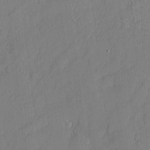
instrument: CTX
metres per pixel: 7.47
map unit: eHh
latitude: 3.7260
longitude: -75.8961
